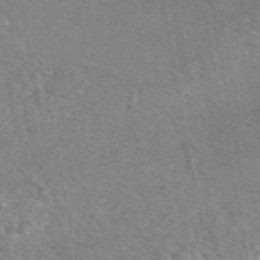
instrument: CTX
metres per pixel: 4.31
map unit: eAb
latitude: 49.3293
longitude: 112.8786
